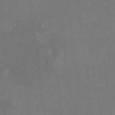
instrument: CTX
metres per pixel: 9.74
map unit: HNhu
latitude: 5.5560
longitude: 7.3887
